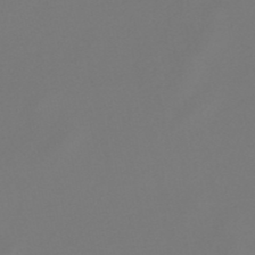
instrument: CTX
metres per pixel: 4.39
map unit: lHb
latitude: -47.5966
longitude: 72.3684
